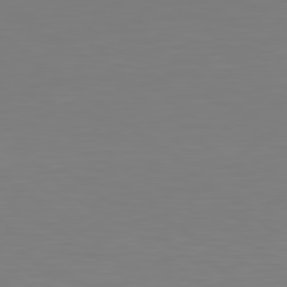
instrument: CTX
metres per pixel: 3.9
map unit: lApd
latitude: 78.9514
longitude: -174.9703
